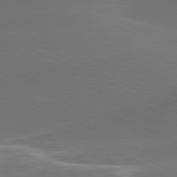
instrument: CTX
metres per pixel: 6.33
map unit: lApd
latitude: 81.2159
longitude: 128.2551
